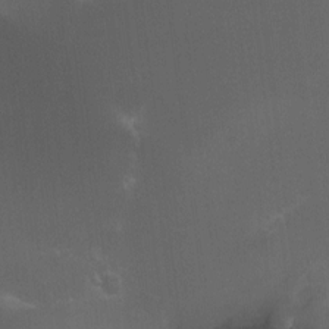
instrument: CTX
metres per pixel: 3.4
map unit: HNhu
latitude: 4.1389
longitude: 5.2565
